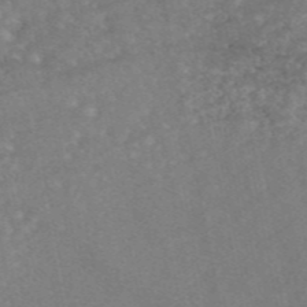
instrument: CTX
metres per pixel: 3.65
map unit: eAb
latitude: 47.6316
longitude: 120.0283
